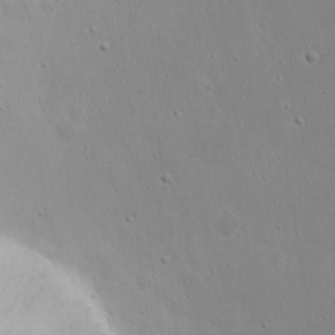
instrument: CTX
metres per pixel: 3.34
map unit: eHh
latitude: 18.8947
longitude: -71.9339
